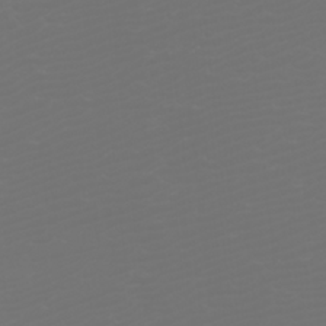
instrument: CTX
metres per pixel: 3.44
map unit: Htu
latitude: -6.8408
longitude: -73.9151
